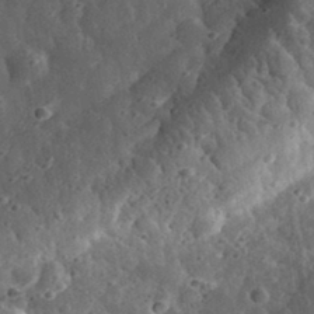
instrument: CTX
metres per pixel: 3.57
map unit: eHh
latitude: 33.8961
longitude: -79.2726
